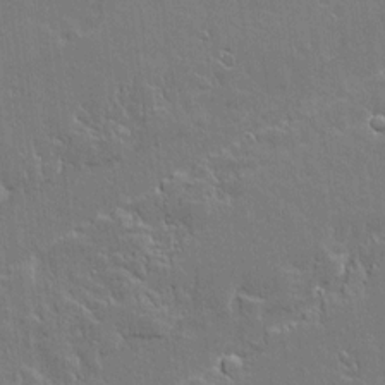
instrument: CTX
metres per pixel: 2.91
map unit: Aa
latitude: 12.5168
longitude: -125.5749
